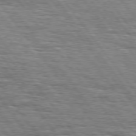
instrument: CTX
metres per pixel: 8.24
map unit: Hpe
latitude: 74.8380
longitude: -138.9136
